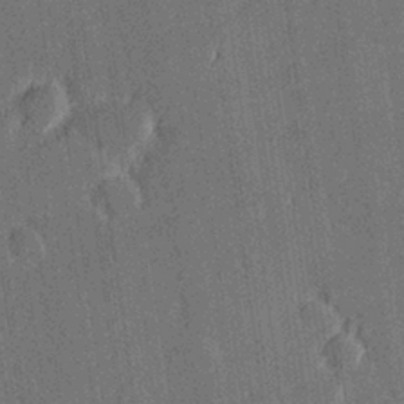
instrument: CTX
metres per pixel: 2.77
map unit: Hve
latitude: 27.3671
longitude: 144.2173
